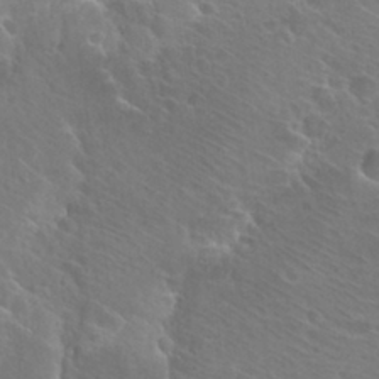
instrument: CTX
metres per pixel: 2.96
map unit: Hto
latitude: 27.1592
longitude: -40.0822
